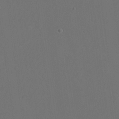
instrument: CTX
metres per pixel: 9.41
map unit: eHh
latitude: 18.9702
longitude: -68.5357
